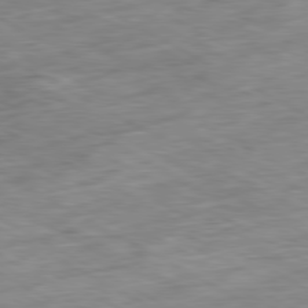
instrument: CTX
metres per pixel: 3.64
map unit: Ap
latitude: -80.5763
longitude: -81.1214
